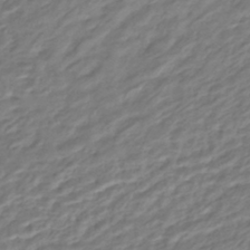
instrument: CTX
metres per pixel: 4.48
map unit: HNhu
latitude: -44.7652
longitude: 102.5574
